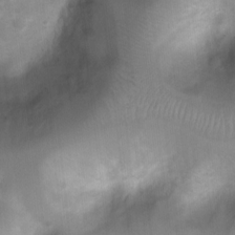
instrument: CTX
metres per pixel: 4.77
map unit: Ht
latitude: 4.4223
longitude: -21.8394
